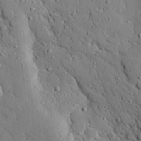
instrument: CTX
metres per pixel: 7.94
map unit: eHh
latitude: 26.4979
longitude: -78.7624
